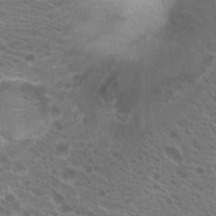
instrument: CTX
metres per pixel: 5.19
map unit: Hto
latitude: 19.8016
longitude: -40.3467
